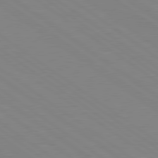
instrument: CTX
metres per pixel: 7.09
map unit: Hpe
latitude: 79.1403
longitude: -124.9891
